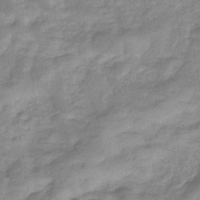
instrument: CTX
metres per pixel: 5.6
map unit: eHb
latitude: -35.3699
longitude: 74.4440
